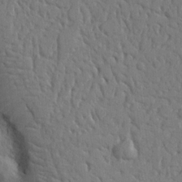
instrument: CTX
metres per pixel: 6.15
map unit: Nhu
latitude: 14.7436
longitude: -78.8947
